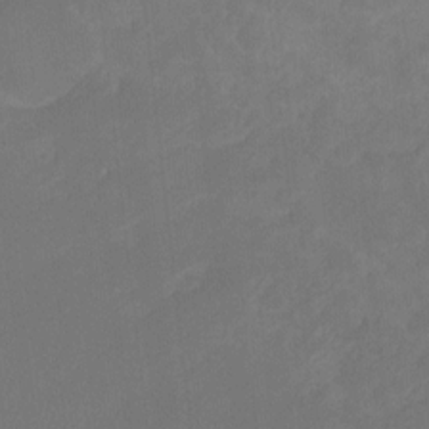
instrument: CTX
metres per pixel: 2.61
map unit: Ht
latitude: -9.8233
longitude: -39.6694
